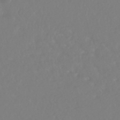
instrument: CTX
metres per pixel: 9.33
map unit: HNhu
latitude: -46.5951
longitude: 97.4077
